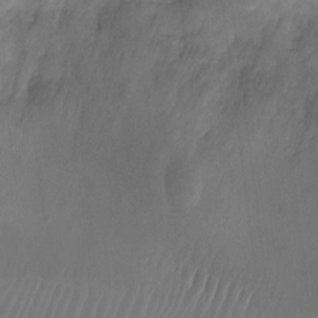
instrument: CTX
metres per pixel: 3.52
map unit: Ht
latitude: -6.5384
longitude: -21.5938
